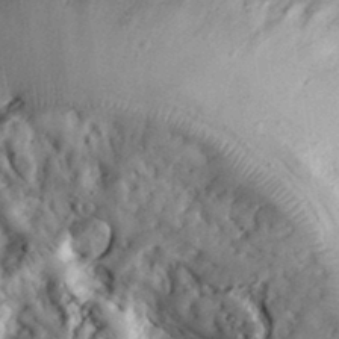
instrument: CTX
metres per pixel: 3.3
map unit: eHh
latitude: 34.3467
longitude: -68.7813
